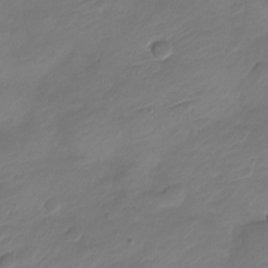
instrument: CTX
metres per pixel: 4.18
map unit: Nve
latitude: -17.6722
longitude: 106.5574
